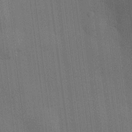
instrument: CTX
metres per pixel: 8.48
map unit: HNhu
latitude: 13.8772
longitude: 14.3307
